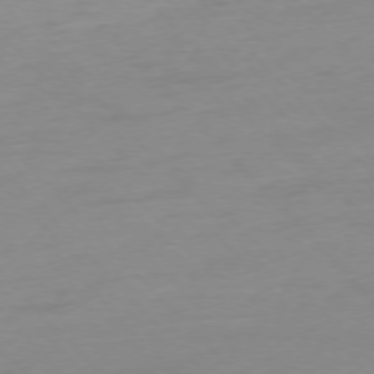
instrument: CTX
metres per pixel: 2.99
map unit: Ap
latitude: -77.0109
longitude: -63.8773
